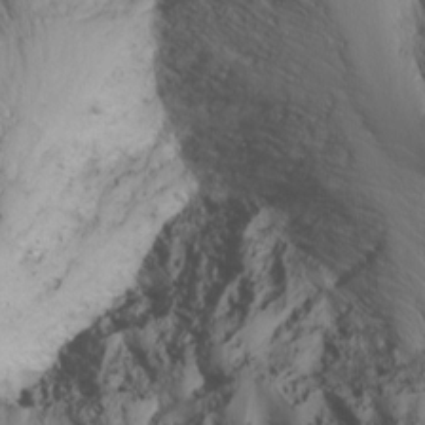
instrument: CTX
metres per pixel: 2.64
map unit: Nhu
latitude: -7.2754
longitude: -64.8380
